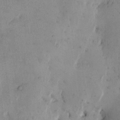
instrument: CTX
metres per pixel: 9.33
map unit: eHh
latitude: 12.2145
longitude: -62.3279
